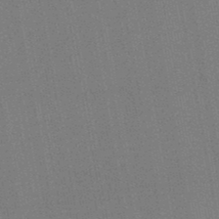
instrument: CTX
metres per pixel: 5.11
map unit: HNb
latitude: -47.3887
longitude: -39.3293
